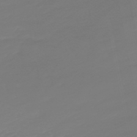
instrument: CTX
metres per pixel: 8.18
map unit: lHb
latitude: -49.4833
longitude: 82.6329
